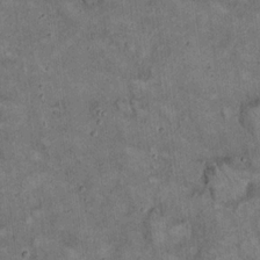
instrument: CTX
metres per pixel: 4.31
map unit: Hto
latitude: 19.0458
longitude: -60.5545
